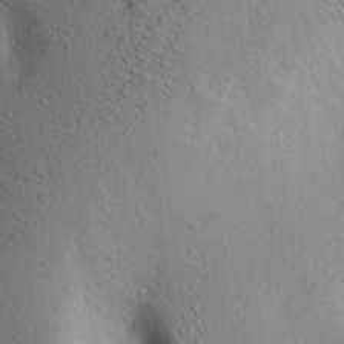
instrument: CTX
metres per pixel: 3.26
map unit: Aa
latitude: 23.9906
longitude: -144.7246
